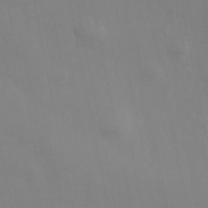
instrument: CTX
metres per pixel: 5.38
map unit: Hve
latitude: 33.3671
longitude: 150.5952
